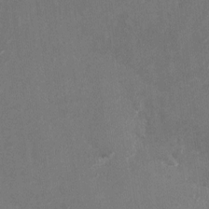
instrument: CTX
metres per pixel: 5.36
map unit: Nhu
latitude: -22.0283
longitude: -72.2523
